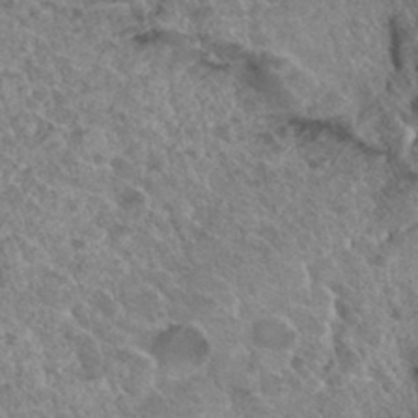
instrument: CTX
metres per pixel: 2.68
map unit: Hto
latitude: 32.5546
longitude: -47.9906
